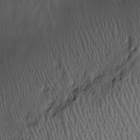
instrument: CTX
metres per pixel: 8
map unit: Htu
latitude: -6.5385
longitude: 157.7289
